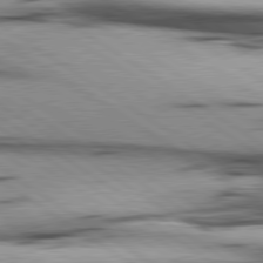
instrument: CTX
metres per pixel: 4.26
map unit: lApd
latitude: 80.2145
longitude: 159.5966
